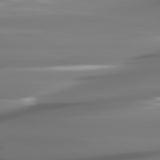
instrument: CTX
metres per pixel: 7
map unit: lApd
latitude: 81.2726
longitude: -141.2348
